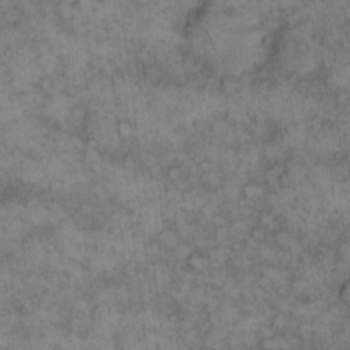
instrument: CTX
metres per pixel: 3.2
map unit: eHh
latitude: 13.7639
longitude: -64.4223
